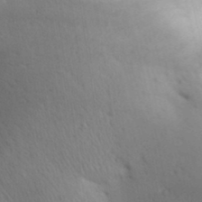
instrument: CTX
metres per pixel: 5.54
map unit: Aa
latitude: 30.8947
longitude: -146.9136
